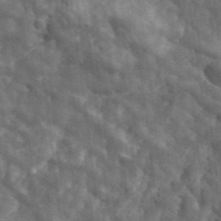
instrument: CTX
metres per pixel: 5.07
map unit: eHh
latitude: 33.6127
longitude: -77.9717
